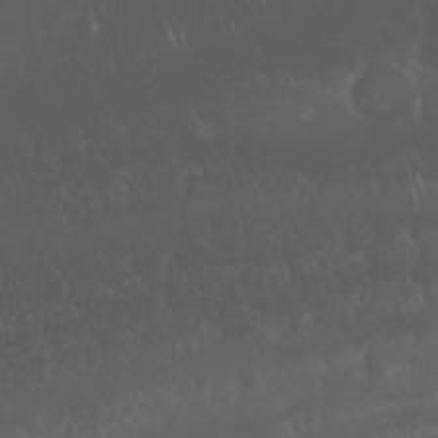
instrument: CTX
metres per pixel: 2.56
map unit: Nhu
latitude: 22.8002
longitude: -64.3656
